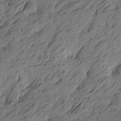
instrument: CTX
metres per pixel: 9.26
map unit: Htu
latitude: -5.8800
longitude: -179.3293
